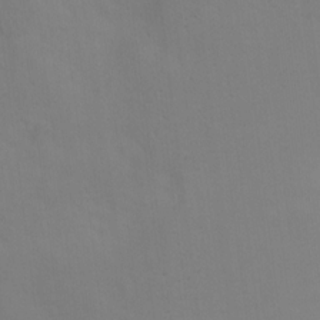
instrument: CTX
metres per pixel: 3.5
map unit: Ht
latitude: 11.0459
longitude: -40.6112
